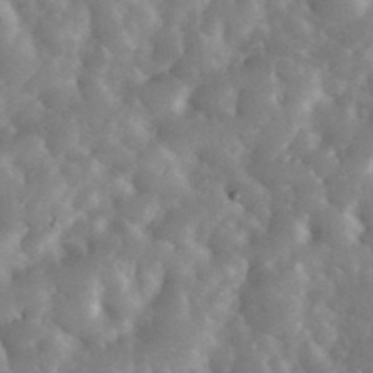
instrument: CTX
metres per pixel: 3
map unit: eHh
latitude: 35.6694
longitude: -68.2334
